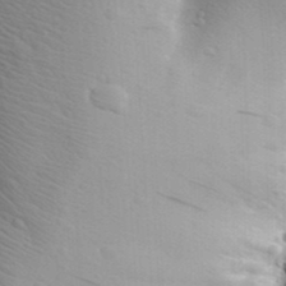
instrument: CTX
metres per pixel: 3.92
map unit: Aa
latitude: 29.4426
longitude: -138.9136
